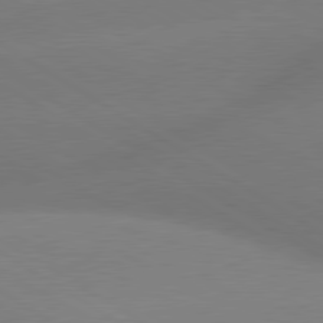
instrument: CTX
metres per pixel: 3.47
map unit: lApd
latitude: 80.0255
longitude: -149.3671
